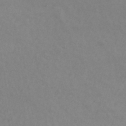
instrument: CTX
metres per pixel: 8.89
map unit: HNhu
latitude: -43.5210
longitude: 90.0850
